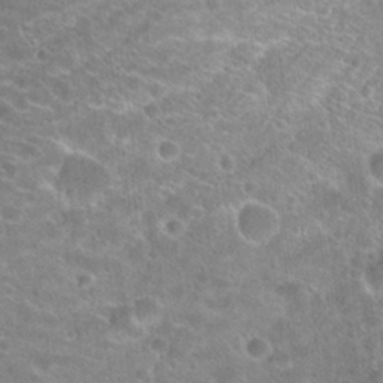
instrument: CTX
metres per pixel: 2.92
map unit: Hto
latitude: 22.2145
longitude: -39.8961
